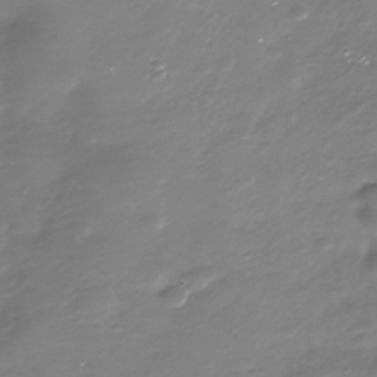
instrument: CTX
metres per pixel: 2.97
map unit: Nhe
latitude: -35.2376
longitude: -90.1011
